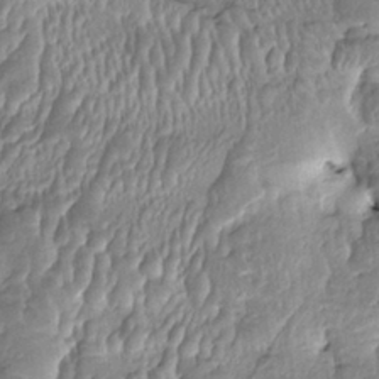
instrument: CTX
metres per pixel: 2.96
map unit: HNhu
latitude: 4.6113
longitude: 8.7463
